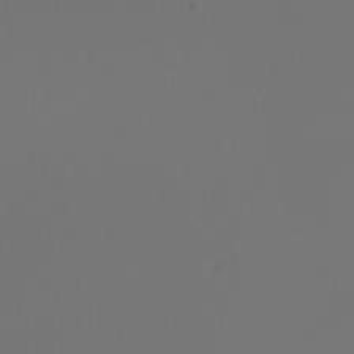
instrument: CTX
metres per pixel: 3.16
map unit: Nhu
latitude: -6.5951
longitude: -95.0648
